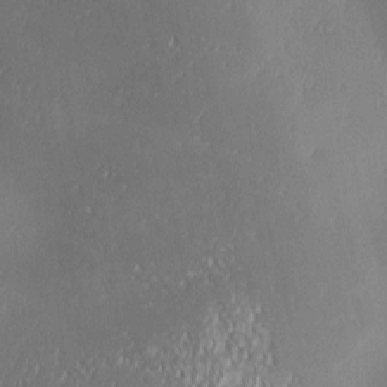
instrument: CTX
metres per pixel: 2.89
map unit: lAa
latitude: 1.5182
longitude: -116.6113
